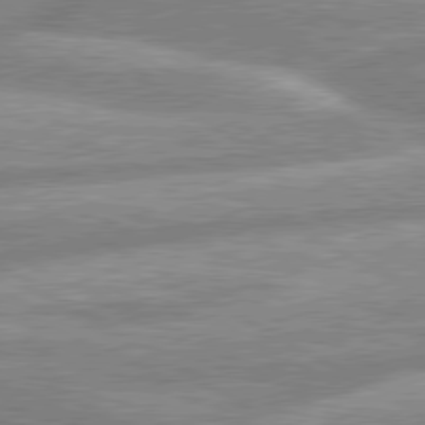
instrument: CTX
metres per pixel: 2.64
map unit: lApd
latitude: 80.1200
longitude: -166.6301
